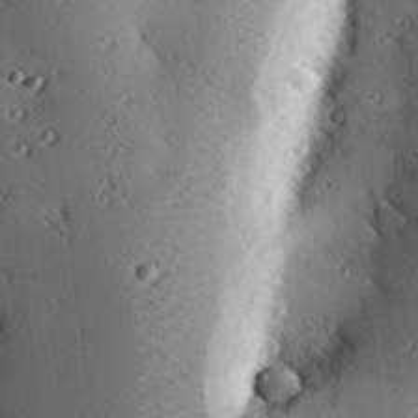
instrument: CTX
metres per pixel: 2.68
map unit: eHh
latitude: 23.0647
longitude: -90.6490
